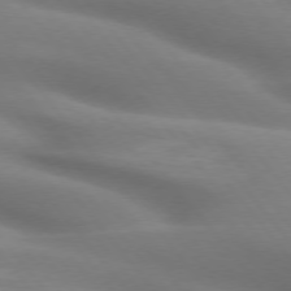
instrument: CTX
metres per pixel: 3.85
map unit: lApd
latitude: 75.5560
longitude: -60.6490
